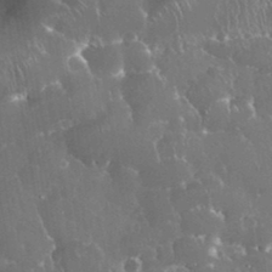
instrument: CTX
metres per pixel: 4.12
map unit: eHh
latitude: 34.6301
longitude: -62.8569
